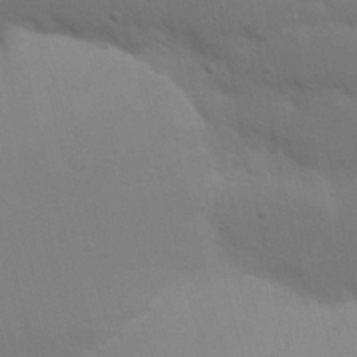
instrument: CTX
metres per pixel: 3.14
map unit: Nhu
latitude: 21.9717
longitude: -73.3104
